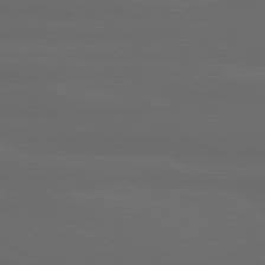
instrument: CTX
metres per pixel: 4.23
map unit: lApd
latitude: 80.6490
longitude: -136.2712
